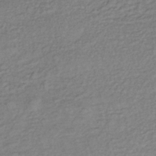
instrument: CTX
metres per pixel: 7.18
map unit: lHb
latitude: -35.2754
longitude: 69.4832
